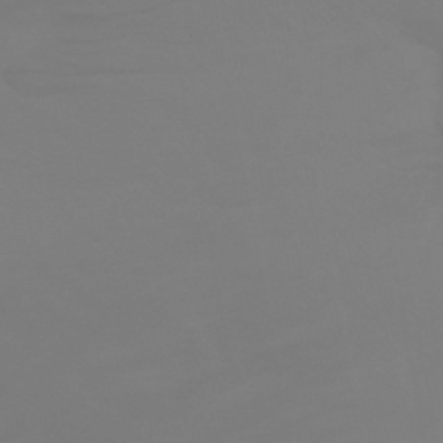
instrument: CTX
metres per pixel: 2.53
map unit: HNhu
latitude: -45.4454
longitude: 90.3307
